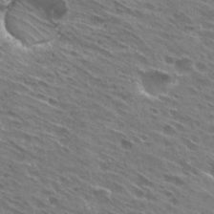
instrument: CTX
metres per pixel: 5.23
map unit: Hto
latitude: 29.3670
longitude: -44.5734
